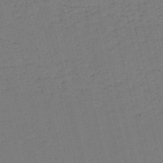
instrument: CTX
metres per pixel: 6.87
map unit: HNb
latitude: -53.9178
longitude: -39.6127
